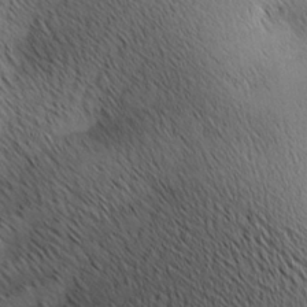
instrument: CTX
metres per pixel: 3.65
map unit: lAa
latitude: 10.3845
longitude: -107.9150
